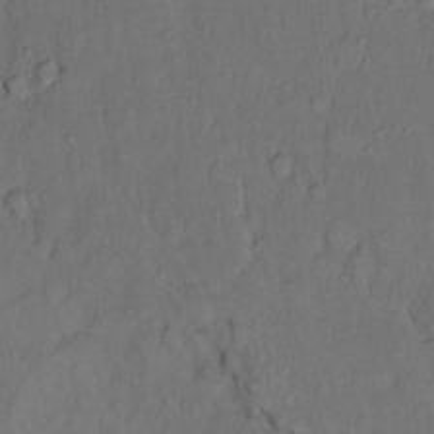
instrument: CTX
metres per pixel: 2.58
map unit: Hto
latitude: 11.0270
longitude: -60.9891
